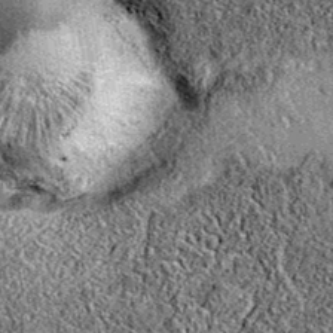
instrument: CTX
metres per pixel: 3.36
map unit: eAb
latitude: 36.0255
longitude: 111.2943
